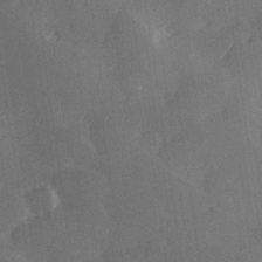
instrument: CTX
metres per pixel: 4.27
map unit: Hve
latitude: 28.4034
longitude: 144.9164
